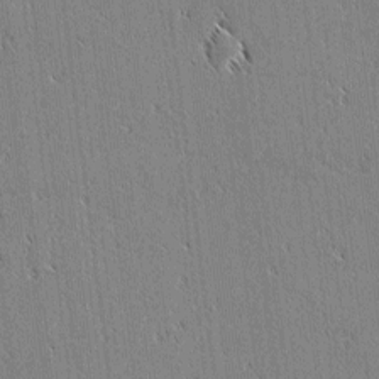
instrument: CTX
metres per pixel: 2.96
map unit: lAvf
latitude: 2.0822
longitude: -106.8191
